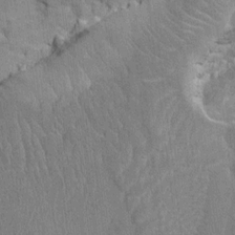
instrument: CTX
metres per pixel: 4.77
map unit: HNhu
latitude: 8.2712
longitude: -5.6694
